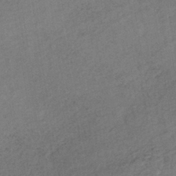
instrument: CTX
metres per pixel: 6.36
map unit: lHb
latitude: -39.8800
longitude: 72.7274
